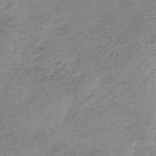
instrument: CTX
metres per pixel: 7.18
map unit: HNb
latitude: -33.5777
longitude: 61.5399
